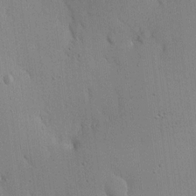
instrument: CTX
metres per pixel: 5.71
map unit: Nhu
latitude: 16.5168
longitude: -79.0270
